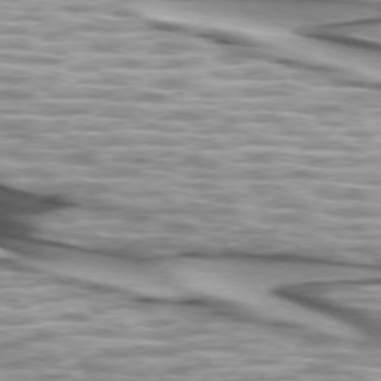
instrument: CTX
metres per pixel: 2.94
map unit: lApd
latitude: 74.1011
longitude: -57.7638
